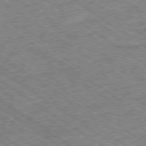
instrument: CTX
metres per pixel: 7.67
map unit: Ap
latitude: -79.3887
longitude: -51.5749
